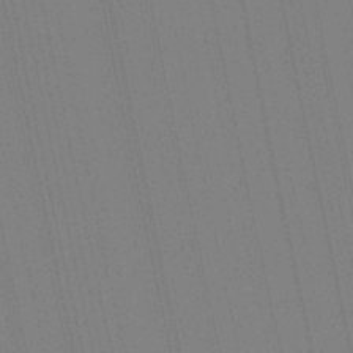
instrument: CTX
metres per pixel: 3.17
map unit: Aa
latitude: 29.2915
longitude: -147.7072
